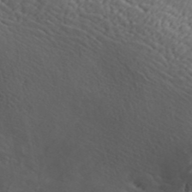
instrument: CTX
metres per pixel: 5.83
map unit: ANa
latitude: 41.3103
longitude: 32.8597
